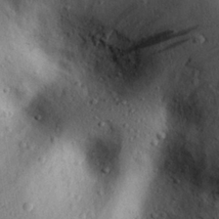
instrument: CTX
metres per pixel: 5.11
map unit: eHh
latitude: 25.4048
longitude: -76.8947
